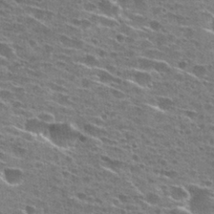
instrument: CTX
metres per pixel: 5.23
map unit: Hto
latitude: 28.0633
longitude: -46.1200
